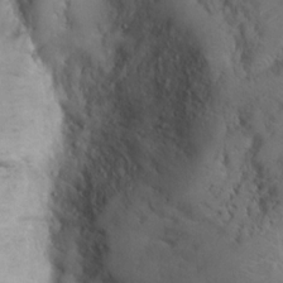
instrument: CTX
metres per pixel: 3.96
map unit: Nhu
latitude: 12.2523
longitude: -26.9514
